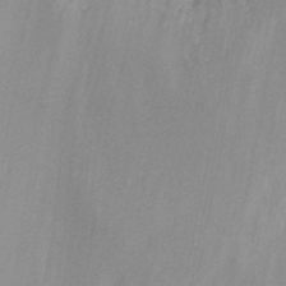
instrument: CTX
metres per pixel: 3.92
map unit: Nhu
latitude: -13.1620
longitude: -66.2333
